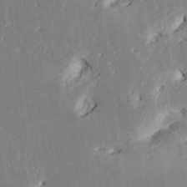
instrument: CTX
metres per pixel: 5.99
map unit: HNhu
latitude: 4.9325
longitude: -6.2711
